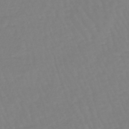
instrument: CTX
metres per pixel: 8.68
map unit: eHb
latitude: -45.3510
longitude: 81.0676
